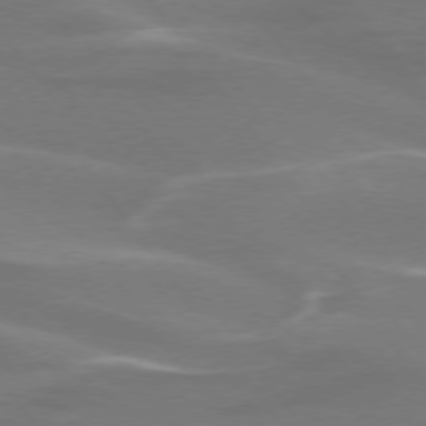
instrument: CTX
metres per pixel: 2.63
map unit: lApd
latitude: 75.0836
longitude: -62.2145
